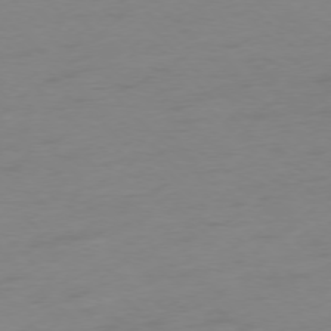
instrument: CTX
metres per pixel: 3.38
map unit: Ap
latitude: -77.3132
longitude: -63.2159
